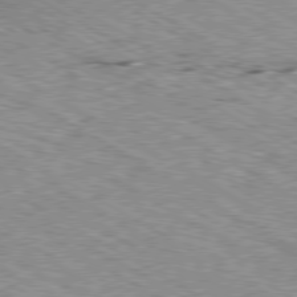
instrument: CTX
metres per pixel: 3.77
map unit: Ap
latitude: -80.4251
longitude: -50.8380
